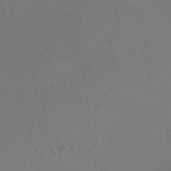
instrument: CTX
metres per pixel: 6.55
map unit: lAvf
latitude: -9.4076
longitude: -121.3293
